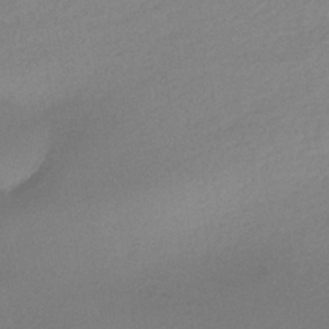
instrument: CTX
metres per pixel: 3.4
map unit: HNhu
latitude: -40.5951
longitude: 94.9163
